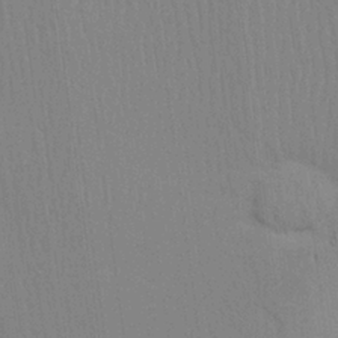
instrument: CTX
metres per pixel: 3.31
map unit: Aa
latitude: 24.6112
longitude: -133.0458
